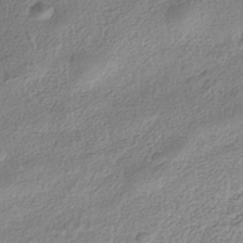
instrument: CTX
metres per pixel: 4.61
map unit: Nhe
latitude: -41.5966
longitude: -111.4616
